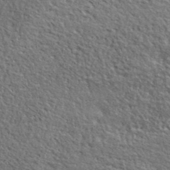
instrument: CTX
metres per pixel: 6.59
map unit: ANa
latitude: 41.5371
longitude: -86.7057
